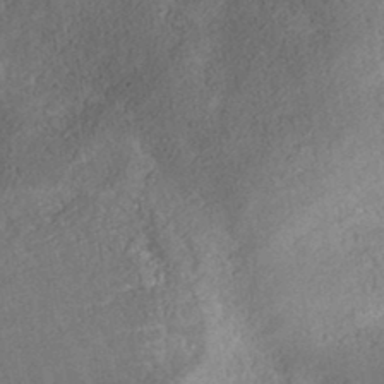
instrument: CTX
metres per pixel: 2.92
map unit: ANa
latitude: 37.4993
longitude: 17.6155
